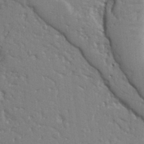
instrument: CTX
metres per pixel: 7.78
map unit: Ht
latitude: 9.4804
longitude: -77.0458
